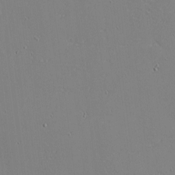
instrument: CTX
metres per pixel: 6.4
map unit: eHh
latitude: -3.9556
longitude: -80.8002
